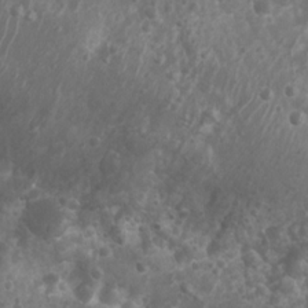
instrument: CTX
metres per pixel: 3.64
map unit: Nhu
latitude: 7.0080
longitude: -20.7624
